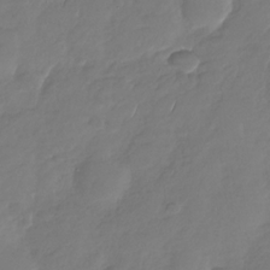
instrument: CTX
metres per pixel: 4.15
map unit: Nhu
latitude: -29.4077
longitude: -61.8772
